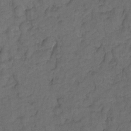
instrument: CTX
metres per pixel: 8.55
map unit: Hto
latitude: 5.0647
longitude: -31.7261
